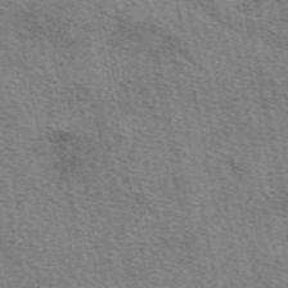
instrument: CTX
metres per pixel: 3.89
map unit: eAb
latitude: 50.7624
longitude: 113.4643
